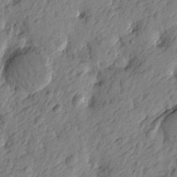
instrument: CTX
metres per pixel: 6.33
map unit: Htu
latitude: -3.3509
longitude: 179.7288
